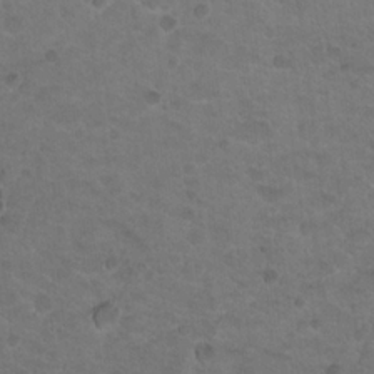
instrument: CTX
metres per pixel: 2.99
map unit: Nhu
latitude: 18.6112
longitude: -32.2900
